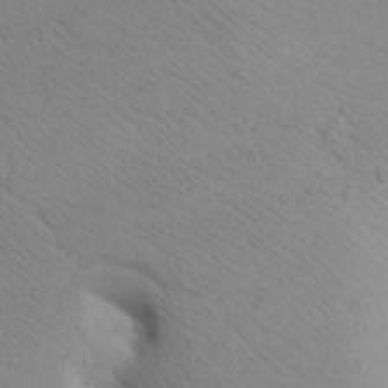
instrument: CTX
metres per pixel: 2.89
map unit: Aa
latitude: 25.3670
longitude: -148.2523
